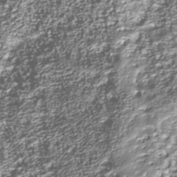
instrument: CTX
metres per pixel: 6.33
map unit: Nhu
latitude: -39.1998
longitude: -83.0269
